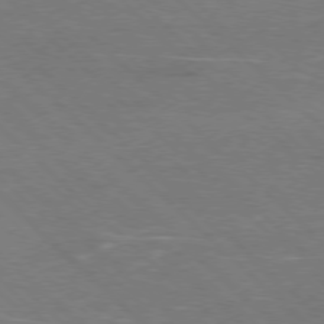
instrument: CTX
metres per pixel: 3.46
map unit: Hpe
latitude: -78.1794
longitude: 15.1431
